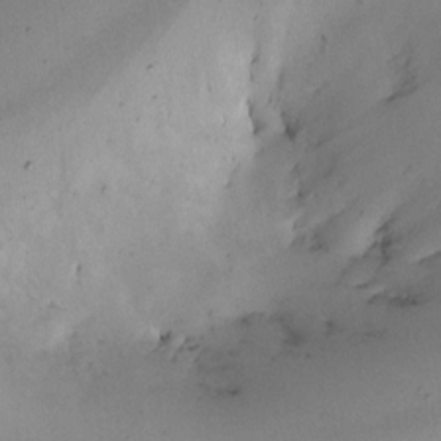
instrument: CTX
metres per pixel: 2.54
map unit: Nhe
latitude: -1.3888
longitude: -58.1767
